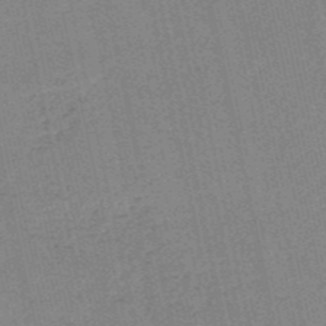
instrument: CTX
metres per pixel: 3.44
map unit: HNb
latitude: -52.8030
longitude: -42.6868
